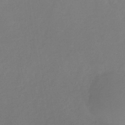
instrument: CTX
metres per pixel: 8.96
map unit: eHb
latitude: -31.5399
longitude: 71.7856
